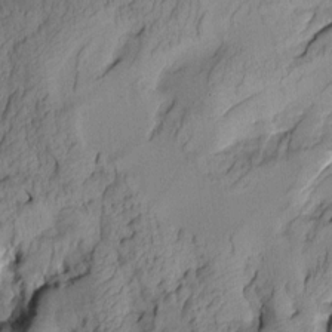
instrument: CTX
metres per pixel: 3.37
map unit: Aa
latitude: 7.6505
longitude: -128.4979
